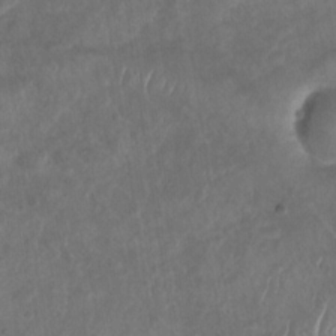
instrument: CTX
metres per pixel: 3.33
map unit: Nhu
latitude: -30.8408
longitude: -62.5168
